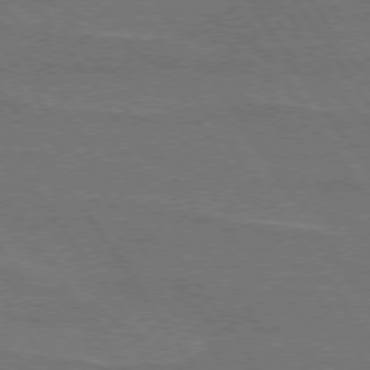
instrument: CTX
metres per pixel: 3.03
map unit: lApd
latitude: 74.6302
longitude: -56.3845
